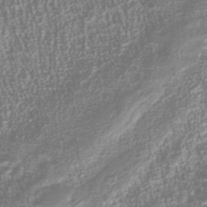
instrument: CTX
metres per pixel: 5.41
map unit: Nhu
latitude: -40.3873
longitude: -84.7813
